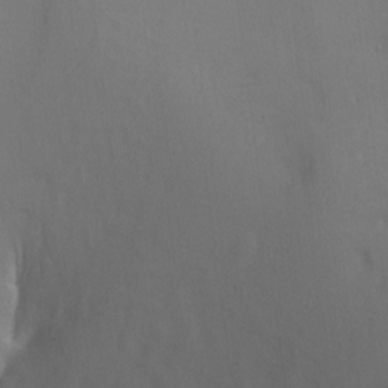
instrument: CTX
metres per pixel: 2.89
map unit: Ht
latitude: 0.7435
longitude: -35.8016
